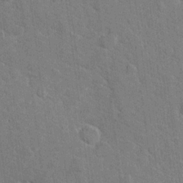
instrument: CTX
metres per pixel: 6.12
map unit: Nhu
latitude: 16.2145
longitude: -32.4979
